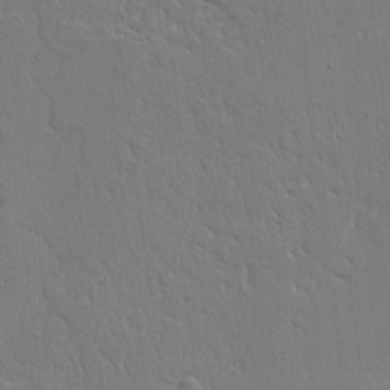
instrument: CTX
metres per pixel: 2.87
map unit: Ave
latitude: 13.6316
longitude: -131.9906
